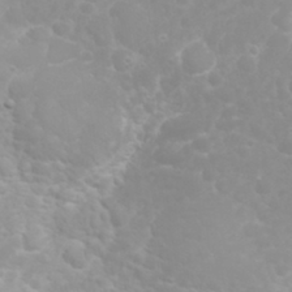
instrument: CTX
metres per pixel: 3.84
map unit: eHh
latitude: 31.9151
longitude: -62.7247
